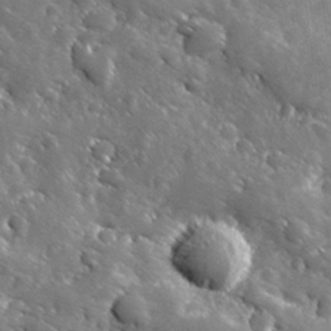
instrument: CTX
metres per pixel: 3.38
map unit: Hve
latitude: 24.9324
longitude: 146.2172
